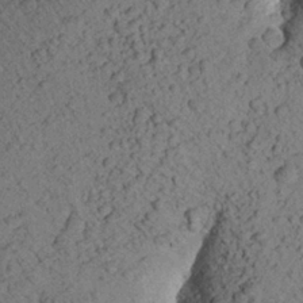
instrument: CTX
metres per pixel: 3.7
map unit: Aa
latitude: 24.1199
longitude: -148.4034
